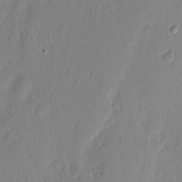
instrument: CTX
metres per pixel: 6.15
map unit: eHh
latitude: 3.6316
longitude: -76.9324
